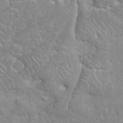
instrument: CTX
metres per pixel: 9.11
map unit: eHh
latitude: 35.2726
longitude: -64.3089
